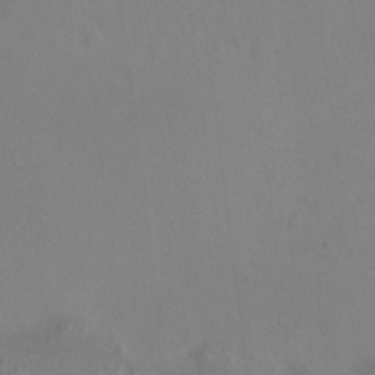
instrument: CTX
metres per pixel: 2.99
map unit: HNhu
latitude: 11.5938
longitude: 11.3888
